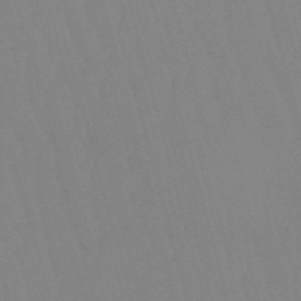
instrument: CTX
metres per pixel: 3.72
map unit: eHb
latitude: -50.6896
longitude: 75.7478
